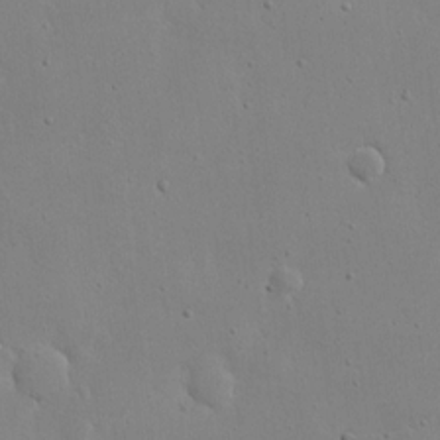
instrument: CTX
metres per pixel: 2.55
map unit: eHh
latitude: 18.8758
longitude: -71.3481
